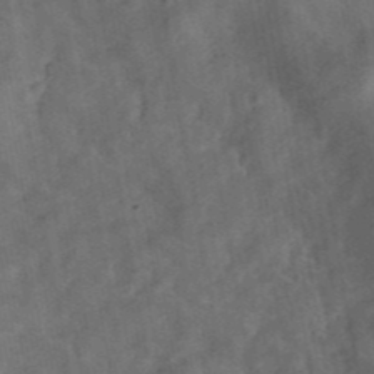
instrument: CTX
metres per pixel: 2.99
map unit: ANa
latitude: 42.7435
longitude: 16.5196
